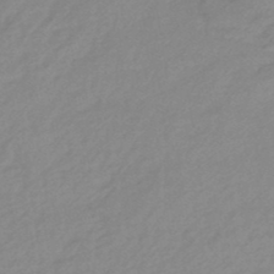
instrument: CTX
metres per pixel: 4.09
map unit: eHb
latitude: -45.1053
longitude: 89.6722
